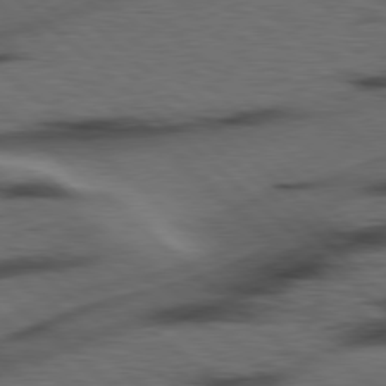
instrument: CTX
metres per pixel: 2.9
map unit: Hpe
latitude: 78.2712
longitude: -155.4048
